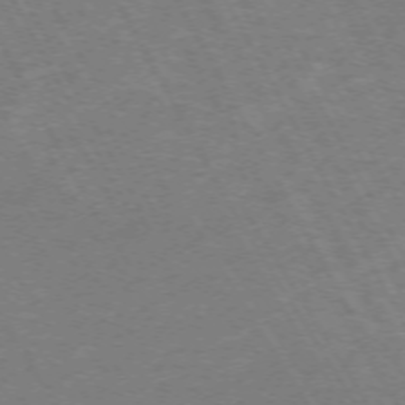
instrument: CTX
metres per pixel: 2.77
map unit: Hpe
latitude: -72.5385
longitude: 9.7855
